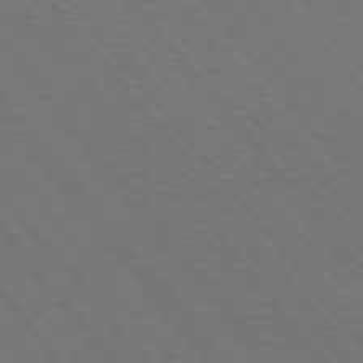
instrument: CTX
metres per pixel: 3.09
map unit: Hpe
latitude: 75.4049
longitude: -138.4790
